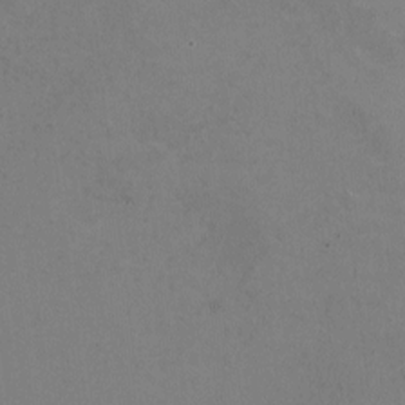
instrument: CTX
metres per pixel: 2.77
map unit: HNhu
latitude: -1.3699
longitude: -2.0444
